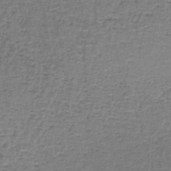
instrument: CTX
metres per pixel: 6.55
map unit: lHb
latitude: -43.2942
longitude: 58.3684
